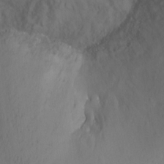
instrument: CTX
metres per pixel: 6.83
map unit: Ht
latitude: -0.5952
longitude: -33.8583
